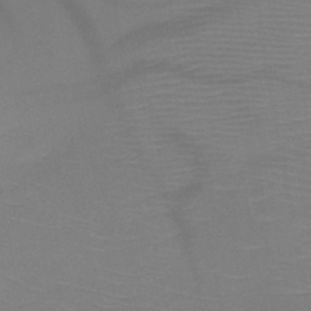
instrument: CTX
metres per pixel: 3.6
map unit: HNb
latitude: -47.1242
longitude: -43.7072
